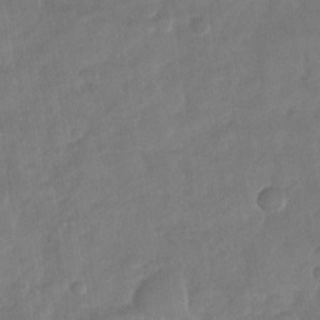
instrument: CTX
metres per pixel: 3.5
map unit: Nhu
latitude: -29.1242
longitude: -62.4412
